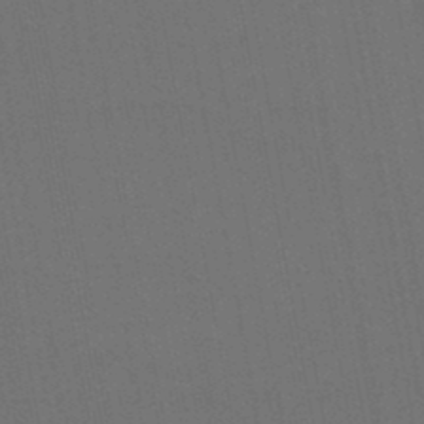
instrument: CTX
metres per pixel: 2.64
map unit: lHb
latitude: -46.2361
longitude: 63.5021
